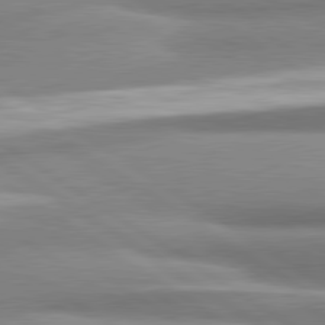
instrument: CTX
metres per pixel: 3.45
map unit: lApd
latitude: 80.7246
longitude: -177.7827
